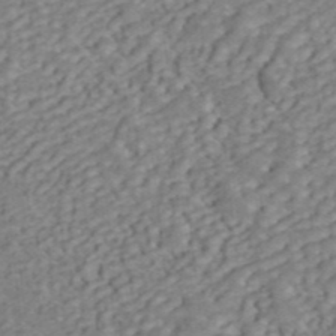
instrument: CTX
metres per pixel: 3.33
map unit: ANa
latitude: 45.4804
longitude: 22.2740
